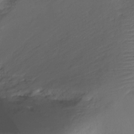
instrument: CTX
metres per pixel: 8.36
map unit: Ht
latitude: -18.1606
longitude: -44.3656
